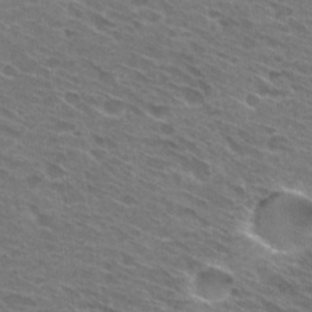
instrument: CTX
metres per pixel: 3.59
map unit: Hto
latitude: 30.8002
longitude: -44.8569
